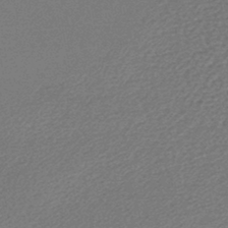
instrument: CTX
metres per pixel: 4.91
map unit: lHb
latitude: -43.7855
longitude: 78.6896
